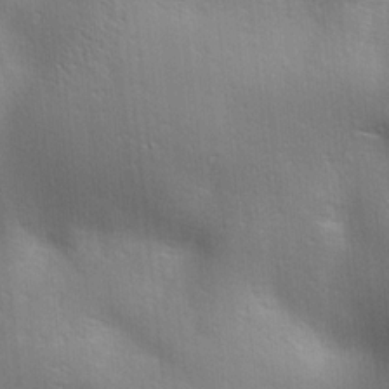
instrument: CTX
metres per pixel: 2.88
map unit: lAa
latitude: 18.0255
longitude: -138.1200
